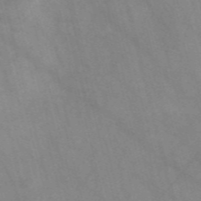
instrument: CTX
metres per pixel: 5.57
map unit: Nve
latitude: -58.0283
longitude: 63.6155
